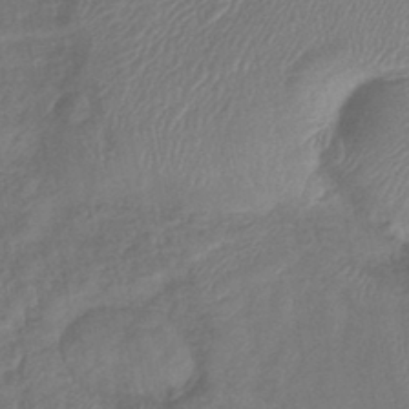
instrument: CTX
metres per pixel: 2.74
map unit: lHb
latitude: -42.1983
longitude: 80.8030
